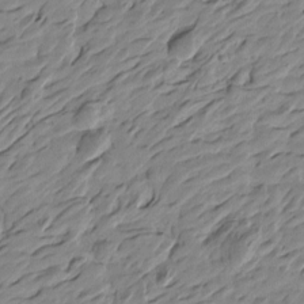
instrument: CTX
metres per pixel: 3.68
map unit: Htu
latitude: -4.6329
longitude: -178.5546
